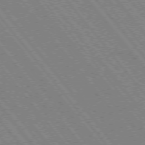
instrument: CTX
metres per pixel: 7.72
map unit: Hpe
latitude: -75.7100
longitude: -13.8017
